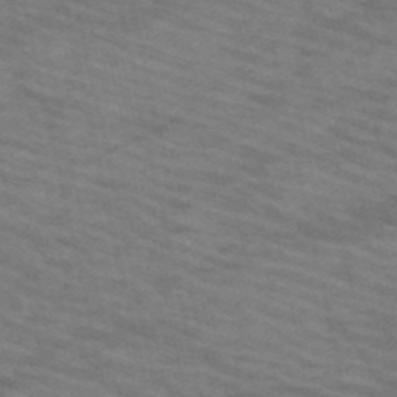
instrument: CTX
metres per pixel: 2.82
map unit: HNb
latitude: -53.8233
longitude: -45.0269
